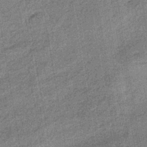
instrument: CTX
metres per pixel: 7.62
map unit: HNhu
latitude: -41.3887
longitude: 91.2754
